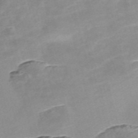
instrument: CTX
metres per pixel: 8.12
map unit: Nve
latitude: -56.6140
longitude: 59.0297
